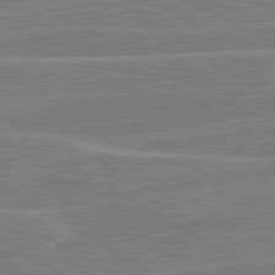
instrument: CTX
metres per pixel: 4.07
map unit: lApd
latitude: 80.9514
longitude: 123.0676
